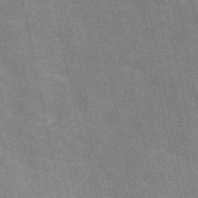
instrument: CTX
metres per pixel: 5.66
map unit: eAb
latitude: 50.6868
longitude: 111.9556
